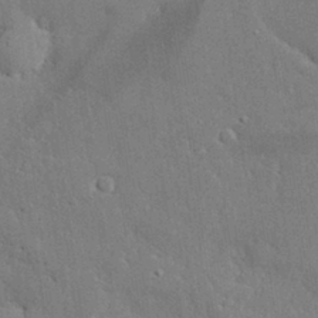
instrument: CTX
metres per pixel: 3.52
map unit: eHh
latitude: 30.0633
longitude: -82.8569
